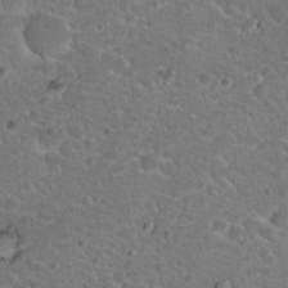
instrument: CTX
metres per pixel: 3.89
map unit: Hto
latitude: 19.5371
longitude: -33.3293
